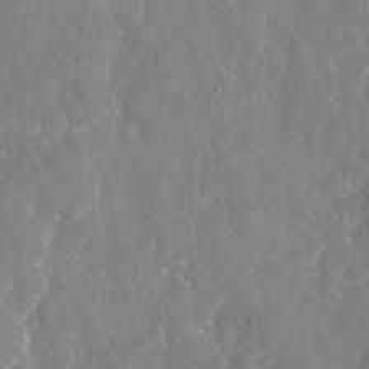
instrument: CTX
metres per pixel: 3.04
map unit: Nhu
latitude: -19.0297
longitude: -58.3278
